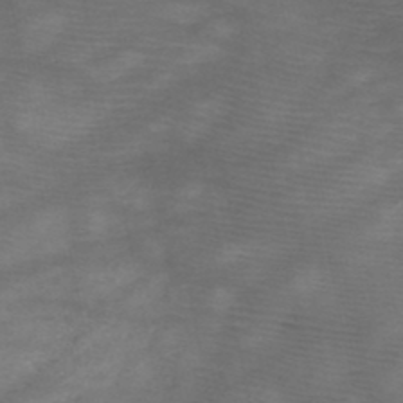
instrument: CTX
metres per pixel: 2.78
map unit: HNb
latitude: -48.1984
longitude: -40.9702
